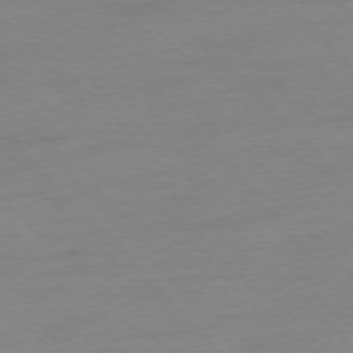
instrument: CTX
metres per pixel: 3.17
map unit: Hpe
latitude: -76.9731
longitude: -14.6113
